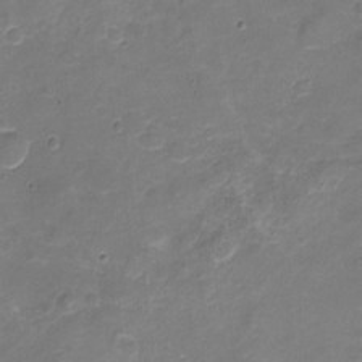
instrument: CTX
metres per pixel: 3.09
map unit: Nhu
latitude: -17.8990
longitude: -56.6490
